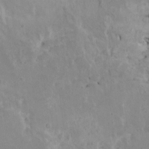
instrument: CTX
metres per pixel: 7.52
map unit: HNhu
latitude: 3.7638
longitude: 4.3117
